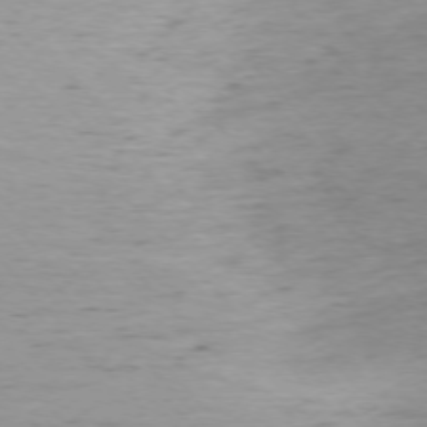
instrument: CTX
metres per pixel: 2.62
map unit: Ap
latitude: -76.1795
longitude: -65.1970
